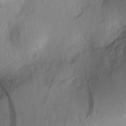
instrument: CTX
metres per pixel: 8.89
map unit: Aa
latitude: 29.3481
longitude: -145.9150
